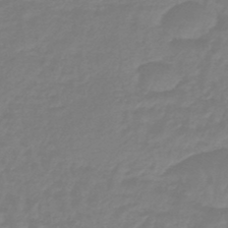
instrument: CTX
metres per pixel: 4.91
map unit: eHb
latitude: -46.1228
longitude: 81.6722
